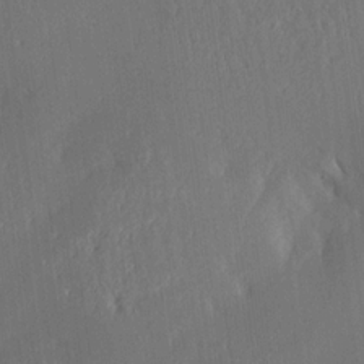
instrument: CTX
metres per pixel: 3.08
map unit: Aa
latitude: 15.0837
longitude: -147.8395
